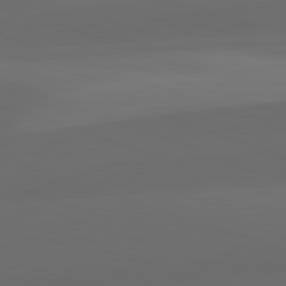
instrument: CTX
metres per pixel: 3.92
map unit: lApd
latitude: 82.2900
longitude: 134.1228
